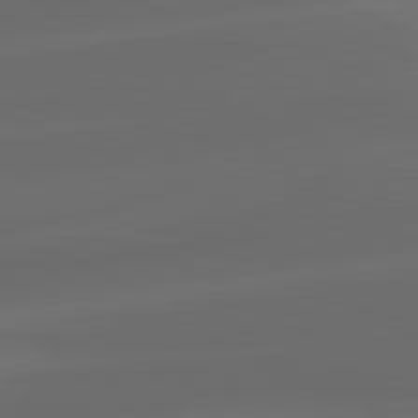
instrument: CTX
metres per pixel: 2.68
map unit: lApd
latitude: 81.0458
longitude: -83.9906
